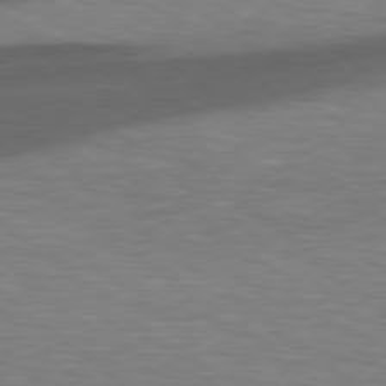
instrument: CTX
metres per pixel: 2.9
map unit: Hpe
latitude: 78.9514
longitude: -128.4790
